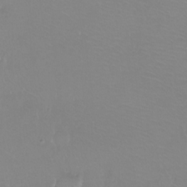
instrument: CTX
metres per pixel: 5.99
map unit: Ht
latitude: -7.2943
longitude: -29.3670
